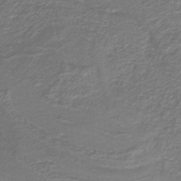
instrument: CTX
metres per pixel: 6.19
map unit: lHb
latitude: -40.1417
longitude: 53.3320
